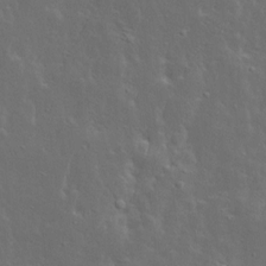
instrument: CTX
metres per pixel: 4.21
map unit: Ave
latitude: 13.8395
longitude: -135.4237
